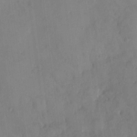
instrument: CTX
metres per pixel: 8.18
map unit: HNhu
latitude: 6.3467
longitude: -3.4237
